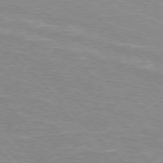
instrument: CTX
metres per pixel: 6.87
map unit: Hpe
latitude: 76.7813
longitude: -151.6316
